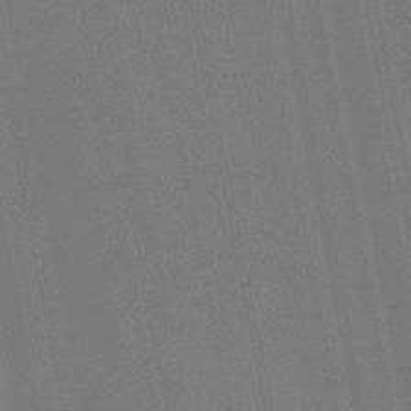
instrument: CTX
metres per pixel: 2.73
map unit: lHb
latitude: -46.4251
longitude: 77.8800
